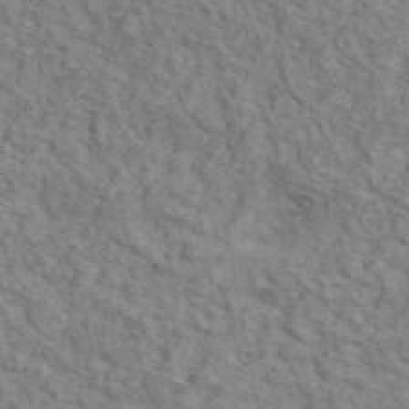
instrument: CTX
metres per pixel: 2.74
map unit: ANa
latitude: 46.2145
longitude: 29.6722
